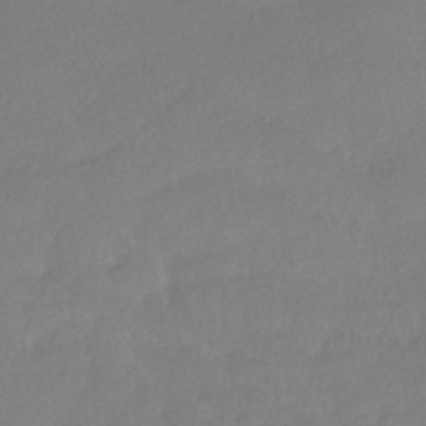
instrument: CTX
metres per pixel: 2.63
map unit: HNhu
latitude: -40.7463
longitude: 97.0298
